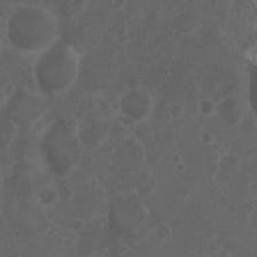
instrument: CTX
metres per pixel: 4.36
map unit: Nhu
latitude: 3.3104
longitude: -14.8191
